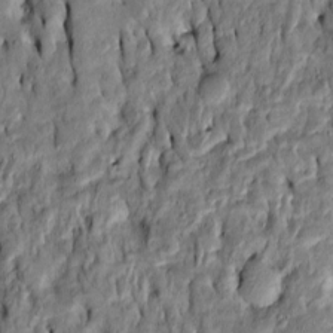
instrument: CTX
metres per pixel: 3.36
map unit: Htu
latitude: -7.5588
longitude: 144.5763
